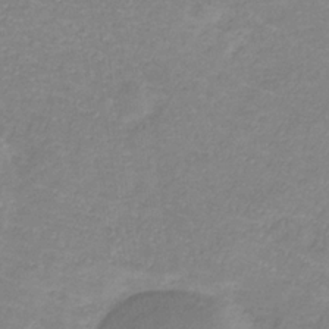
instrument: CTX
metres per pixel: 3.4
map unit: eHb
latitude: -31.9178
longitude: 66.9164
